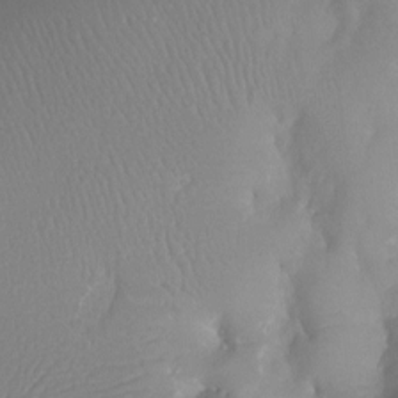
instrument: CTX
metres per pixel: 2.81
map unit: Ht
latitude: -4.3684
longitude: -26.7624
